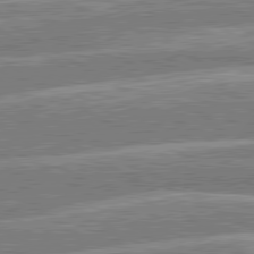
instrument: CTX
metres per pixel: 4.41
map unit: lApd
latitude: 80.5168
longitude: -130.7247
